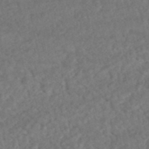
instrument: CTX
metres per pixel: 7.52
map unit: HNhu
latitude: -48.4440
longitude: 102.5196
